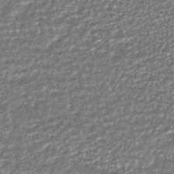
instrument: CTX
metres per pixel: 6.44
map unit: HNhu
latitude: -44.0472
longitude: 107.1809
